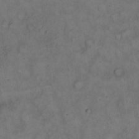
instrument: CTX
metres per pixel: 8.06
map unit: eHh
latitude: 15.1593
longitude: -62.2523
